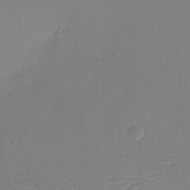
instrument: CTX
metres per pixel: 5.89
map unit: eHh
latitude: -3.1809
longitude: -79.8206
